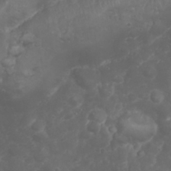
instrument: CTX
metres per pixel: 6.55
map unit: Nhu
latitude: 23.8772
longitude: -59.9528
